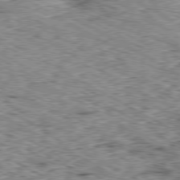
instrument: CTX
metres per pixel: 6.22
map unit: Ap
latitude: -80.3118
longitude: -48.0444
